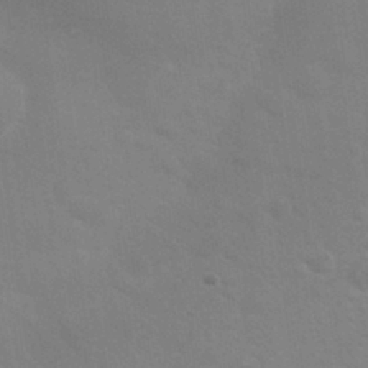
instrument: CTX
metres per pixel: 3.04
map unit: Nhu
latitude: 28.1389
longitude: -64.4412
